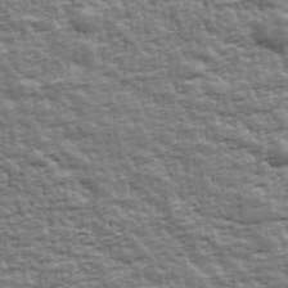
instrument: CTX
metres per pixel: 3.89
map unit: Ave
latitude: 43.0081
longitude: -112.8002
